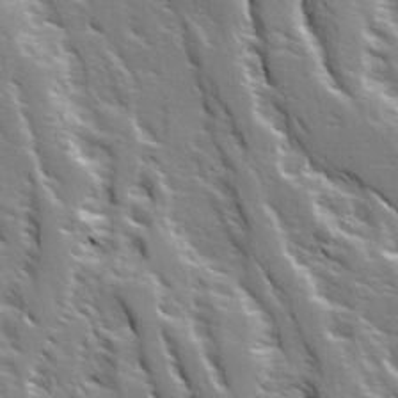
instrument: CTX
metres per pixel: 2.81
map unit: Ave
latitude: 15.1215
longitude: -131.4616
